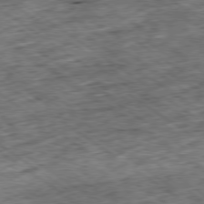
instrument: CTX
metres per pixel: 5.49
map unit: Ap
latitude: -79.4076
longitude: -50.1388
